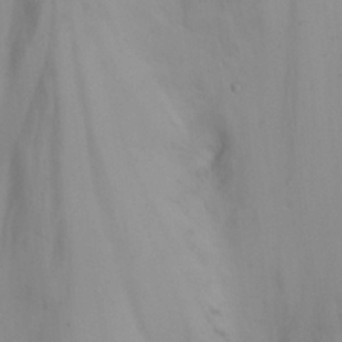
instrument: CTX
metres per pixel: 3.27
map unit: eHh
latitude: 26.2712
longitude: -65.1214
